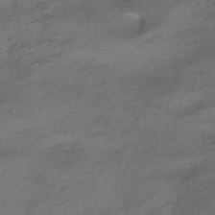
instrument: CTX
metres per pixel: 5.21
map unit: HNhu
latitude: -42.6140
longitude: 103.3888
